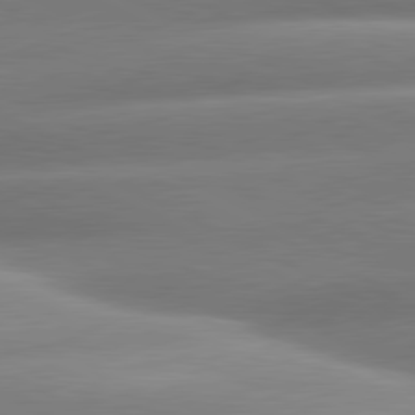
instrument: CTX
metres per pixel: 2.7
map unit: lApd
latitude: 80.7624
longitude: -159.6694
